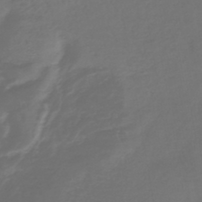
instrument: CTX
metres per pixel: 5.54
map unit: lHb
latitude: -43.9367
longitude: 77.5777
